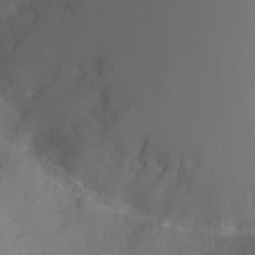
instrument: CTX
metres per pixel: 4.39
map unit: Ht
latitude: -2.8785
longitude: -28.2900
